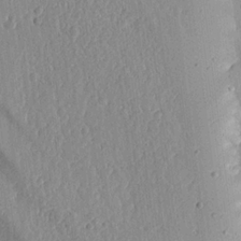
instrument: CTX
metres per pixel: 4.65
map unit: lHvf
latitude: 20.3468
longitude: -115.4237
